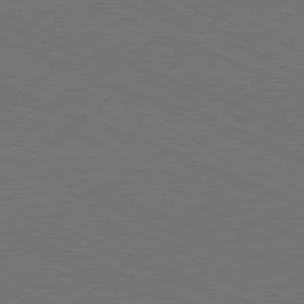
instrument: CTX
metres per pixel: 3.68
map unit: Hpe
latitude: -81.7100
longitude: 21.2942
